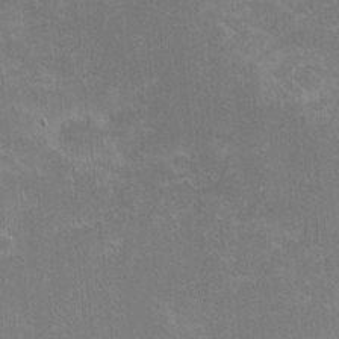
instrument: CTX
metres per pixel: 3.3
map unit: eHh
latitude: -1.1432
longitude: -85.5749
